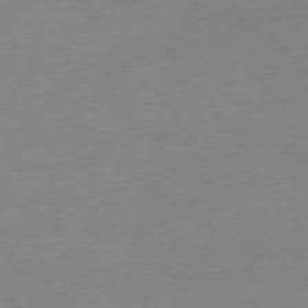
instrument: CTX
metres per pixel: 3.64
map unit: Hpe
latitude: -77.7856
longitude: 12.5007
